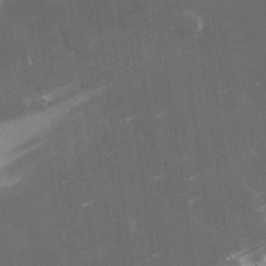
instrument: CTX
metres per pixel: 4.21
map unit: lHvf
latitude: 32.8947
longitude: -92.4790
